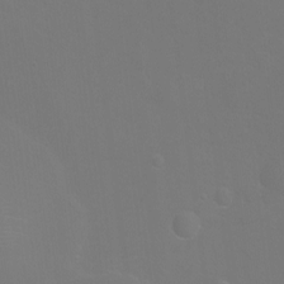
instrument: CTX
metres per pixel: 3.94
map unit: Ht
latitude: -5.8422
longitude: -28.9702
